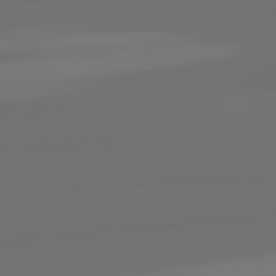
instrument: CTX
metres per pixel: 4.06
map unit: lApd
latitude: 82.5356
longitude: 163.0864
